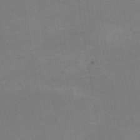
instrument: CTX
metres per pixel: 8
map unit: HNb
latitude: -54.6708
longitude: -48.7435
